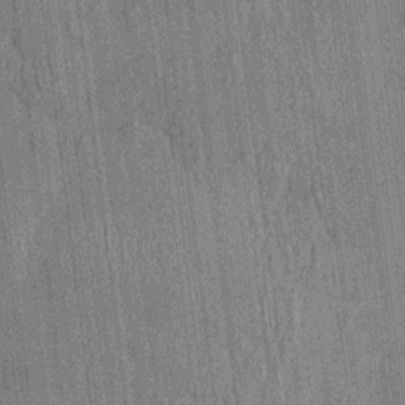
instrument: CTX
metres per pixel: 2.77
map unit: HNhu
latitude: 1.8394
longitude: -5.6127
